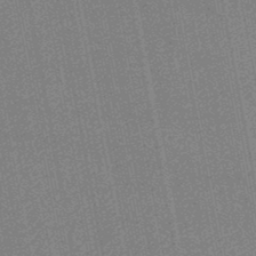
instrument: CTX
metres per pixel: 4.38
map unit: lHb
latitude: -46.1983
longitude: 68.5195
